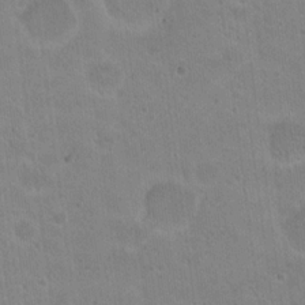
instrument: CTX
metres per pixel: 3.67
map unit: Nhu
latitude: 17.9717
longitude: -30.1578
